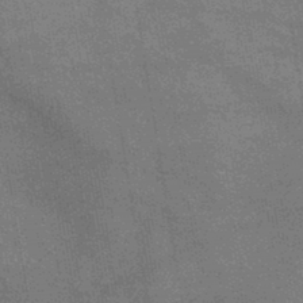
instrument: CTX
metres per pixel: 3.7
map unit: lHb
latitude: -40.4251
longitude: 75.5777
